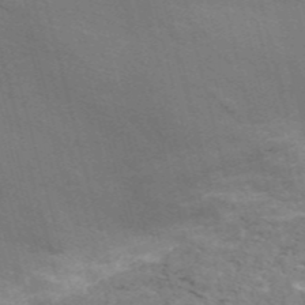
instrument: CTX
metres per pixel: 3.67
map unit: ANa
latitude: 45.5749
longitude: 26.2361
